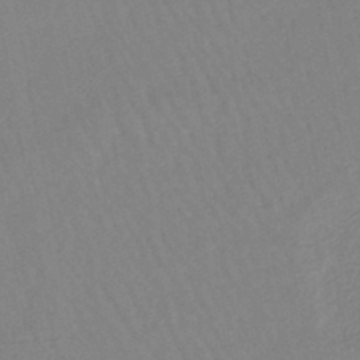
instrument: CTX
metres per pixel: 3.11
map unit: eHb
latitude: -45.0486
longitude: 80.5007
